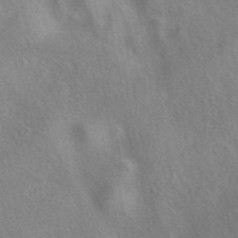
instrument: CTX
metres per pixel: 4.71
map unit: eAb
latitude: 40.3467
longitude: 106.9542
